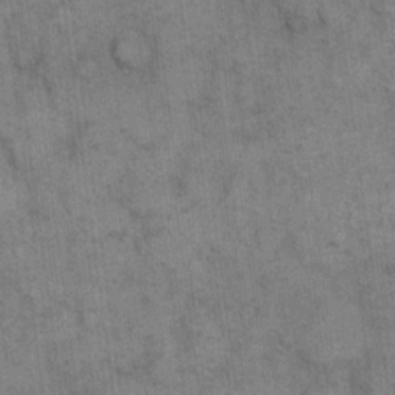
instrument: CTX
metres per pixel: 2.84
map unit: eHh
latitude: 15.6316
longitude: -66.0255
